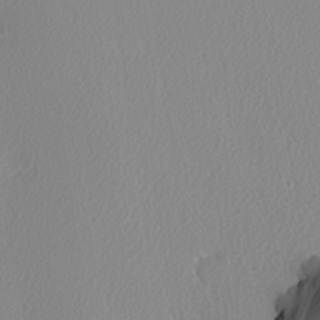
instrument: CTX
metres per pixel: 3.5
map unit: lAvf
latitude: -5.4643
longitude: -108.6868
